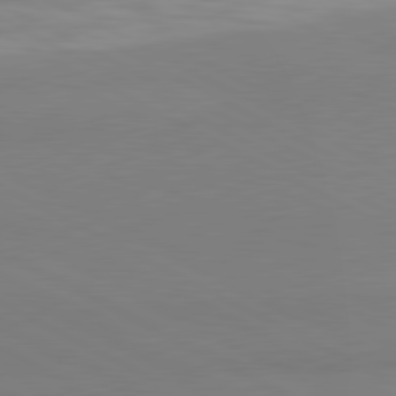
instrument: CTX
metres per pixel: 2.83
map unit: lApd
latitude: 80.7435
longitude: 179.5021
